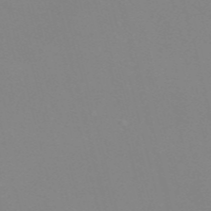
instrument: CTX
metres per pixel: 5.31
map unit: Nve
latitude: -57.7855
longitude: 59.7855
